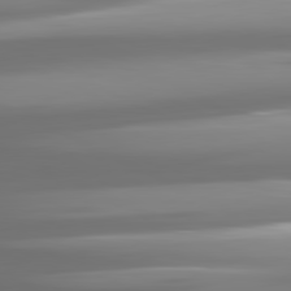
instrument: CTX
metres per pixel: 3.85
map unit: lApd
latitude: 81.2915
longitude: -139.3671
